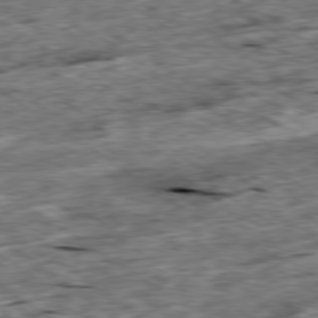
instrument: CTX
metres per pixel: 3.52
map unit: Ap
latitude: -79.4832
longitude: -85.2915
